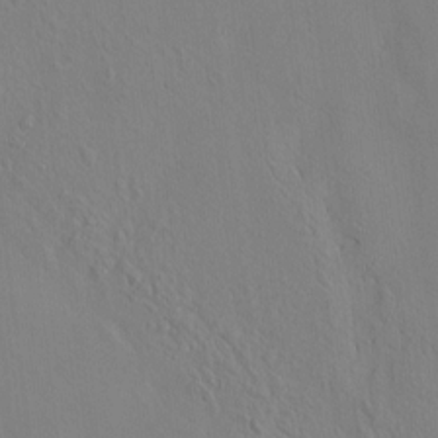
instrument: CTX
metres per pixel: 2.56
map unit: lAvf
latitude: 7.4615
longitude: 166.4440
